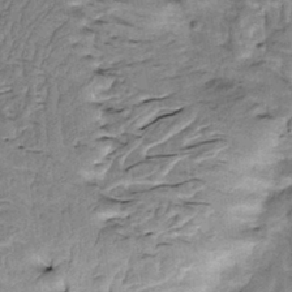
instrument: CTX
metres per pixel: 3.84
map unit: Htu
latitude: -3.5966
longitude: 150.5384
